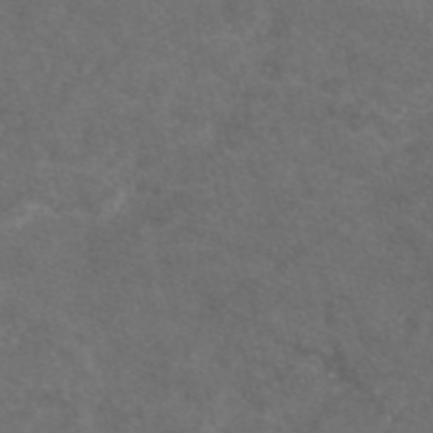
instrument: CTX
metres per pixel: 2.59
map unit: eAb
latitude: 47.8017
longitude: 112.6330
